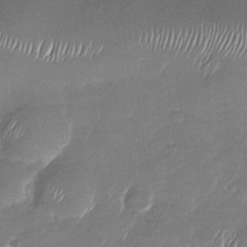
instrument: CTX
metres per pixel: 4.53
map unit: Nhu
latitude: -27.7288
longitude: -62.4034
